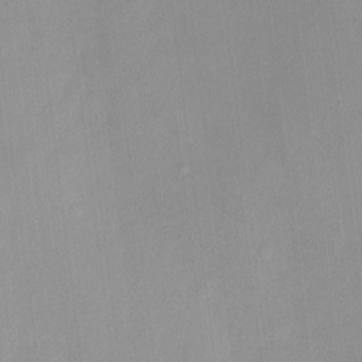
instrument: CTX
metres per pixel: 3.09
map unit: Nhu
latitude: -13.4077
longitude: -40.4978
